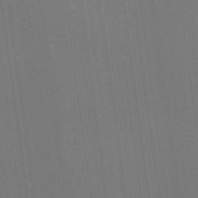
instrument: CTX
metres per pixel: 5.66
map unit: Hve
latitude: 22.7246
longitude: 146.9730
